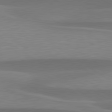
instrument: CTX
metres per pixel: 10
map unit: lApd
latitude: 79.5560
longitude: -95.0459
